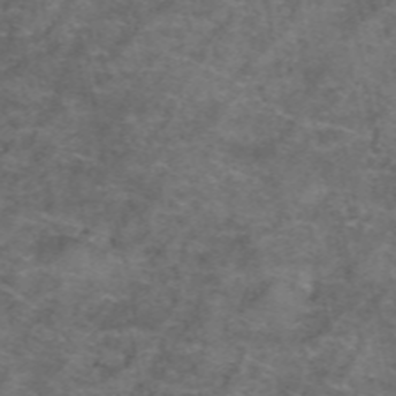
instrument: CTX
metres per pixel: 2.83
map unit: Hto
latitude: 39.5182
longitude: -41.5371
